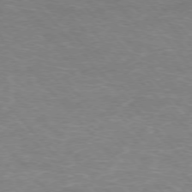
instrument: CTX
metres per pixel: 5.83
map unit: Hpe
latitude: -76.5763
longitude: -12.7246
